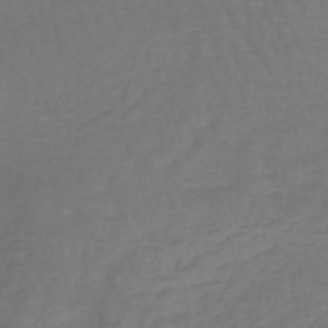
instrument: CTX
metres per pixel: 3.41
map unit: lHb
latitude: -42.3684
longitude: 65.1620
